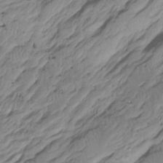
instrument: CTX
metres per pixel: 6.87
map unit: Hto
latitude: -8.2739
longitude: -44.7624
